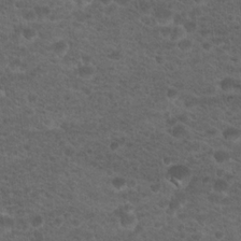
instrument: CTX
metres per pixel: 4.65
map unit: Hto
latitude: 18.2711
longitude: -36.8002
